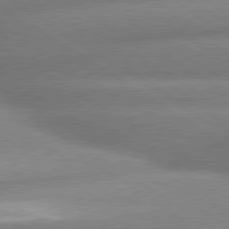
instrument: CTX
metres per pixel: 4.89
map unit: lApd
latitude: 80.0633
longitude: -161.9906
